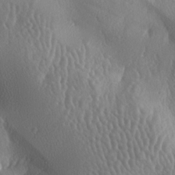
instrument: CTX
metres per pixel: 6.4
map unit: lAa
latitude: -7.4076
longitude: -128.7813
